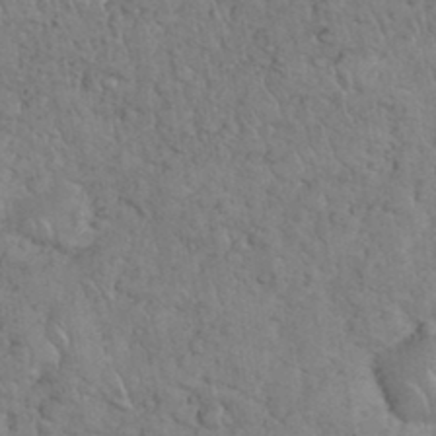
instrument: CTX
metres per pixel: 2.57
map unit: eHh
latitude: 35.4993
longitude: -64.5357
